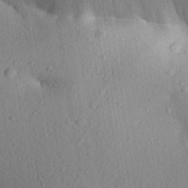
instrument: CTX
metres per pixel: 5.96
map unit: Aa
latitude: 30.5357
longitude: -147.0459
